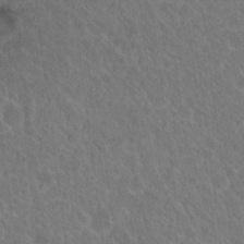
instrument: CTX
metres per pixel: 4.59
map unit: Hto
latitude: 18.9513
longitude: -40.0822
